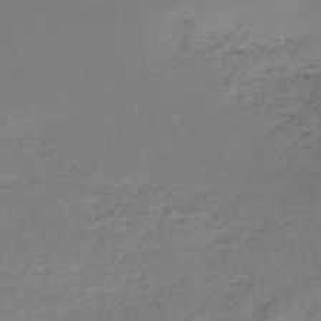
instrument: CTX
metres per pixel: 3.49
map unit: HNb
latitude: -50.1228
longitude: -52.9892
